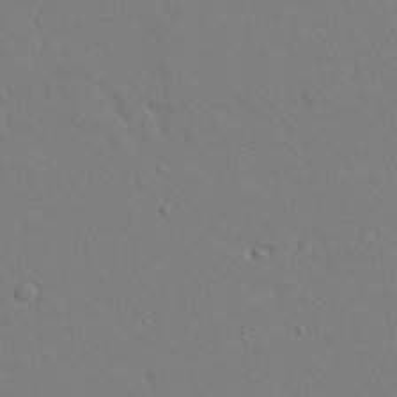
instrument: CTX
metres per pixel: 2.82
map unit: lAvf
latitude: 24.7624
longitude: -109.7260
